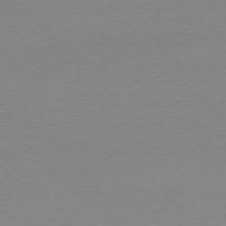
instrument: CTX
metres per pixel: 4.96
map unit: Ap
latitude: -78.1039
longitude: -62.1011
